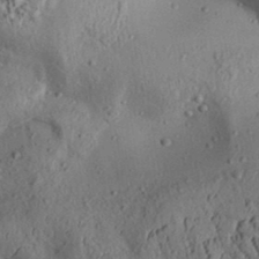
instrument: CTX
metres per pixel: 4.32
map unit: Aa
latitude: 32.1200
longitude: -134.4601
